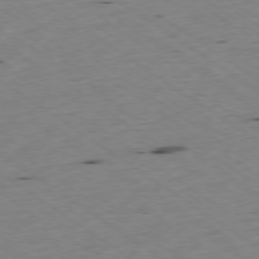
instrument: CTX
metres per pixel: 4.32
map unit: Ap
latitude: -77.8800
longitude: -71.1781
